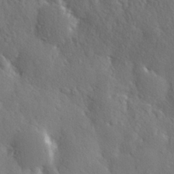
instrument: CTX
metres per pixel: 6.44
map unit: Hve
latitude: 27.2537
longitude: 150.1228
